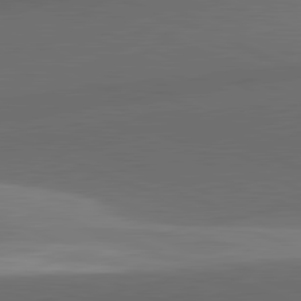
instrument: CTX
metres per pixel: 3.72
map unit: lApd
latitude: 81.8583
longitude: 132.2740
